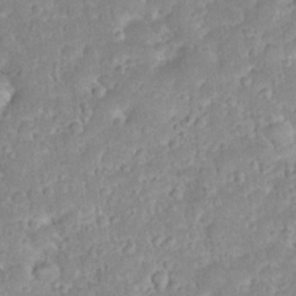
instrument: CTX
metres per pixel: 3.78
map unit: eHh
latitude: 32.1011
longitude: -59.9717
